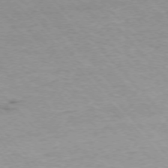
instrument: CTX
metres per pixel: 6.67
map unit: Ap
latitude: -76.0472
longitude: -87.7449
